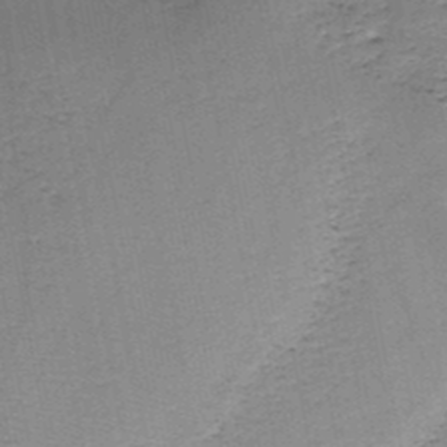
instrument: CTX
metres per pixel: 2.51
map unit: HNb
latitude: -49.0676
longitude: -40.1955
